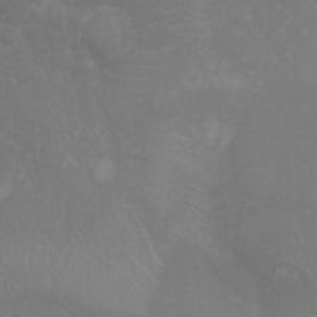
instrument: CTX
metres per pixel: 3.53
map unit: Nhu
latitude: -5.1242
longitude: -79.6505
